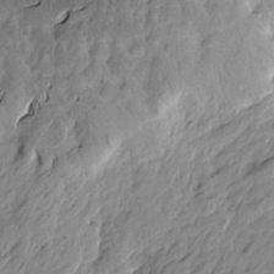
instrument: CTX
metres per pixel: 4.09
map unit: Htu
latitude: -5.3698
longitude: -179.9717
